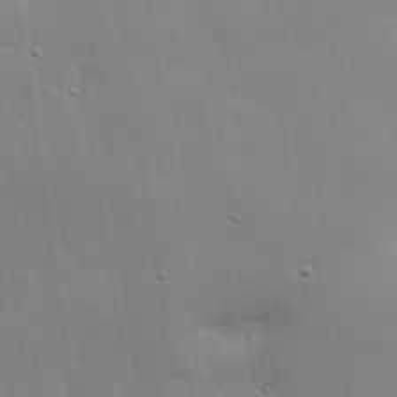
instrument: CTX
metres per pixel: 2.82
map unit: eHh
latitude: 30.4790
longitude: -82.1199
